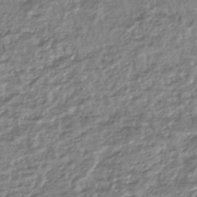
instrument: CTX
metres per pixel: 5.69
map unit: HNhu
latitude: -44.5385
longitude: 97.0865
